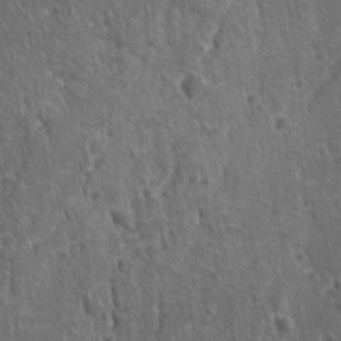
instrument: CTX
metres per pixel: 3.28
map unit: lAvf
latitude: -10.0283
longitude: -120.4790
